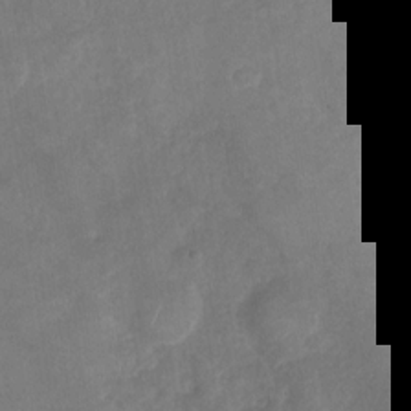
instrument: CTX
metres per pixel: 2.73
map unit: Nhu
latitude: -29.8800
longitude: -62.9703
